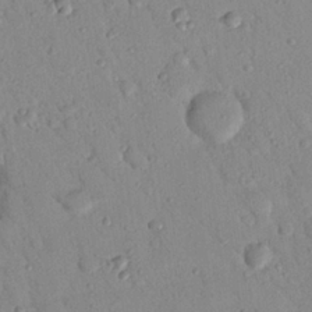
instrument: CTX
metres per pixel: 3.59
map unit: Nhu
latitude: 23.1403
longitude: -75.6127
